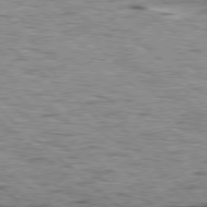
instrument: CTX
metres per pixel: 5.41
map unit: Hpe
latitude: 78.0822
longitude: -156.3845
